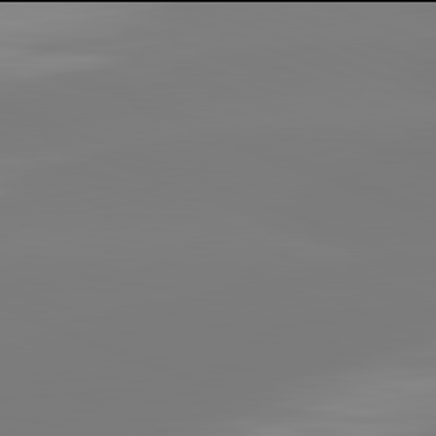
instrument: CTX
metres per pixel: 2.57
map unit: lApd
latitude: 81.9906
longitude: -159.4427
